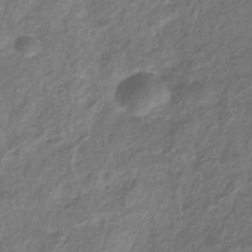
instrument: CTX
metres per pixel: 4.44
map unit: Hve
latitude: -33.2943
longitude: 91.7289
